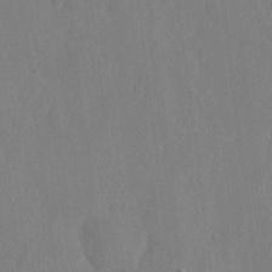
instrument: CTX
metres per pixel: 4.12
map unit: eHh
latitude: 5.8772
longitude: -72.8002
